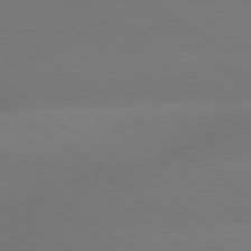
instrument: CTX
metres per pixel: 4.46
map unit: lApd
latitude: 79.2726
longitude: -151.0836
